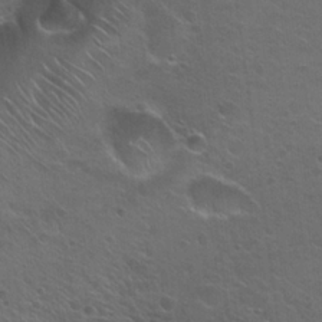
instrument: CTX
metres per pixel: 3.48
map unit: Hto
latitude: 23.8583
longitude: -50.4979
